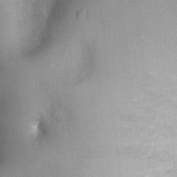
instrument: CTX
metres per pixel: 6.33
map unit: Nhu
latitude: 0.8002
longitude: -18.1389
